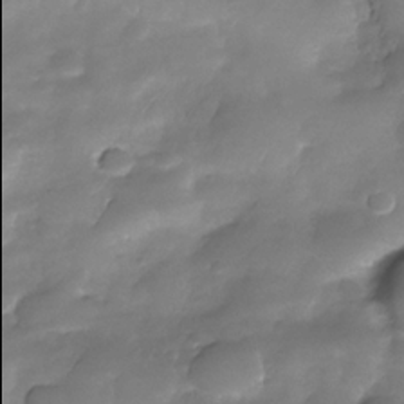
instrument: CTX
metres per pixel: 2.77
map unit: Nhe
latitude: -34.2739
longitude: -145.9906
